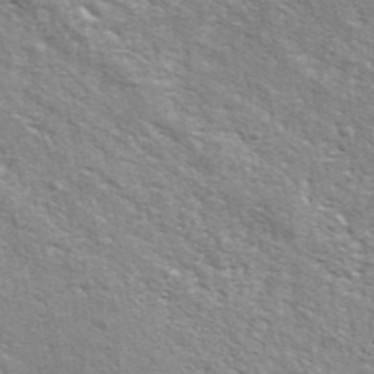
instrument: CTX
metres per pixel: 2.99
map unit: ANa
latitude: 42.9325
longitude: -87.7638
